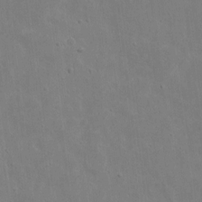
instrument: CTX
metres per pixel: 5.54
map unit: eHh
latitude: 9.1403
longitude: -72.6491
